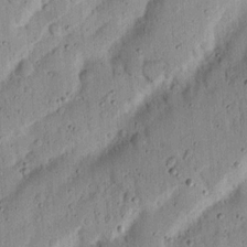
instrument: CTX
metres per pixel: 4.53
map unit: Ht
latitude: 12.8758
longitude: -74.2334
